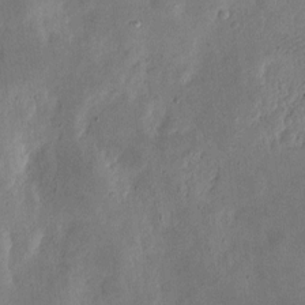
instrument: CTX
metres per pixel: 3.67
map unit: eHh
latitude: 5.5371
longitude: -71.3859
